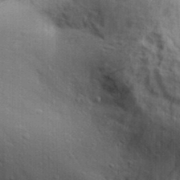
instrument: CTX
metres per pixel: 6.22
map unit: Aa
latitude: 30.4979
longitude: -135.3859
